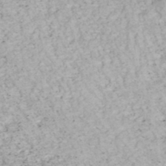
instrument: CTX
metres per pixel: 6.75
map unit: HNhu
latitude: -48.1228
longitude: 100.3306
